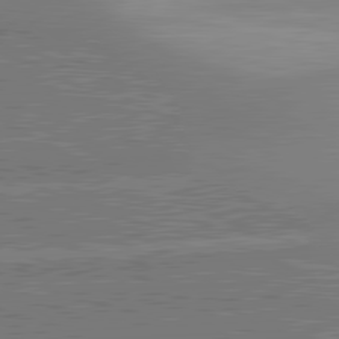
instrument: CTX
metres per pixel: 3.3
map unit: lApd
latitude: 81.1781
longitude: 142.4629
